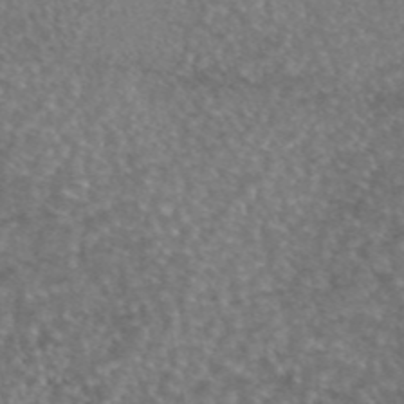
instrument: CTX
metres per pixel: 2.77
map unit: eAb
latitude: 45.0458
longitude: 108.4062
